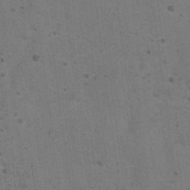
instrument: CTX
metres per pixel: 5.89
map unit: Ht
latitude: 8.9136
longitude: -36.9513
